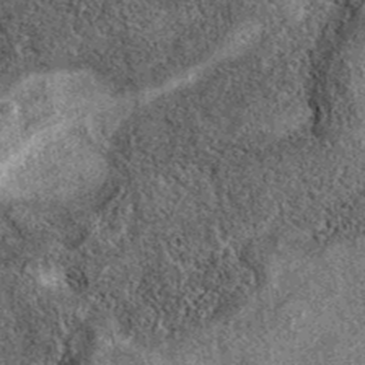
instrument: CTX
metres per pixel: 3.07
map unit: eAb
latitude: 37.8205
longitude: 107.2754
